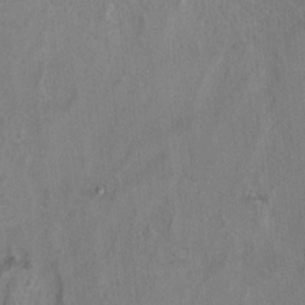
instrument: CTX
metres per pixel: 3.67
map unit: Ht
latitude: 9.8017
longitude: -32.1956
